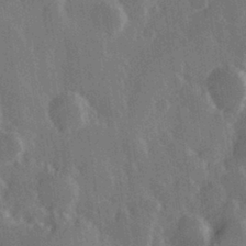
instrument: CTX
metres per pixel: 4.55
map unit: Hve
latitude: 28.8191
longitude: 147.2754
